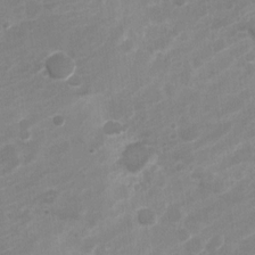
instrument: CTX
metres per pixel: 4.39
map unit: Nve
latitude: -18.5385
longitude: 107.6155
